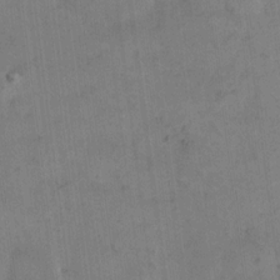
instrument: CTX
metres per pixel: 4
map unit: eHh
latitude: 14.4979
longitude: -67.0458
